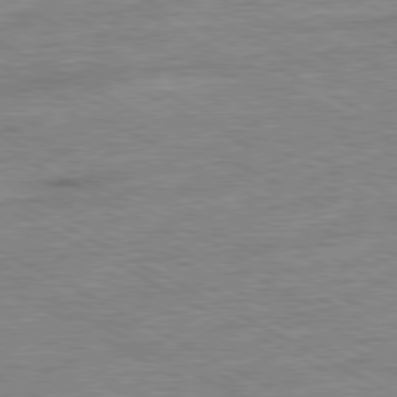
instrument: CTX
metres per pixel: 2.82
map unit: Ap
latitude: -80.7652
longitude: -76.8758
